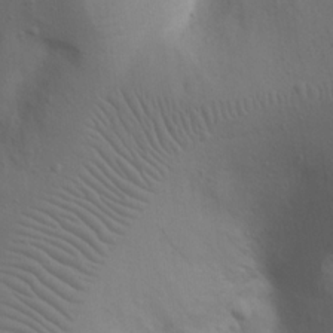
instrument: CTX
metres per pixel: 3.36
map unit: Nhu
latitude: 20.0444
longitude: -73.8017
